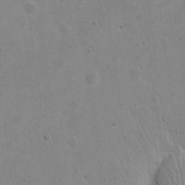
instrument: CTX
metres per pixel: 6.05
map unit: eHh
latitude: 20.7247
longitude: -69.6127
